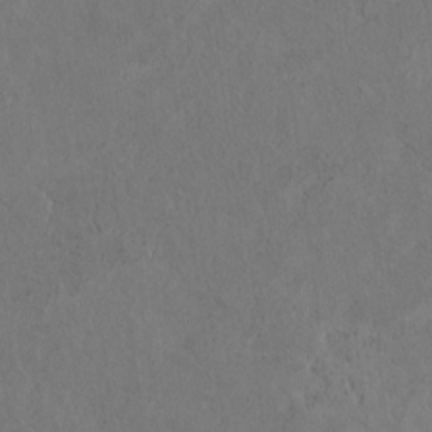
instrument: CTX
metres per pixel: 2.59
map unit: Htu
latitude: 2.3845
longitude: 148.5007
